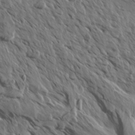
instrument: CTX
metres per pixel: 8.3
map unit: Aa
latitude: 13.7828
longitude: -143.0270
